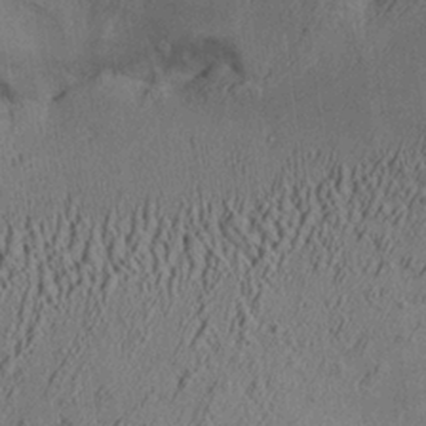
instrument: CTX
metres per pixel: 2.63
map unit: Aa
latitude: 26.1767
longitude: -134.8380
